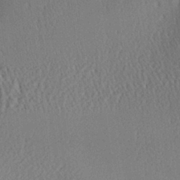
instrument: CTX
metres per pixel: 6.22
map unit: Aa
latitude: 29.3104
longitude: -137.1970
